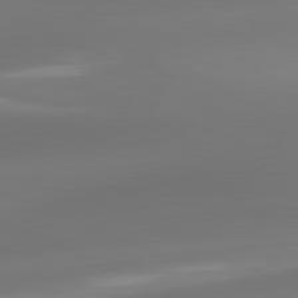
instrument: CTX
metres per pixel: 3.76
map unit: lApd
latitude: 81.7827
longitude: -161.8772
